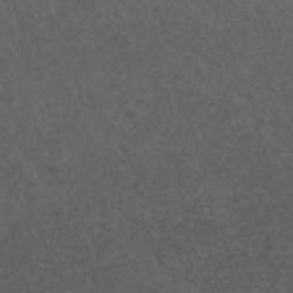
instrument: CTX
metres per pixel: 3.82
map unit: ANa
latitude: 42.8002
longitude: 28.1606
